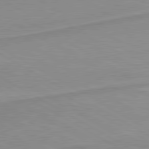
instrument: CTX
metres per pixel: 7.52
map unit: lApd
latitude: 80.3089
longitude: 171.5210
